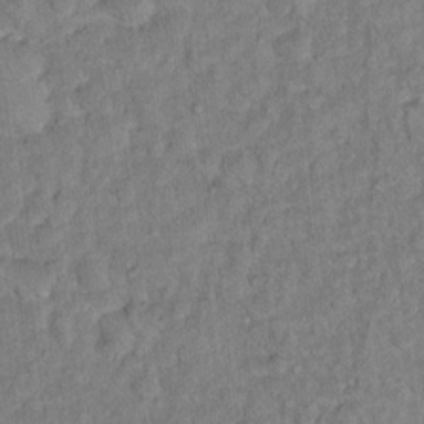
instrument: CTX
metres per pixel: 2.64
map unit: Hto
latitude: 12.7813
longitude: -37.2159
